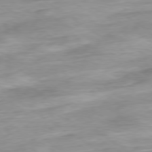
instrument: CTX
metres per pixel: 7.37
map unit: Hpe
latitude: -79.1809
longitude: -16.8191
